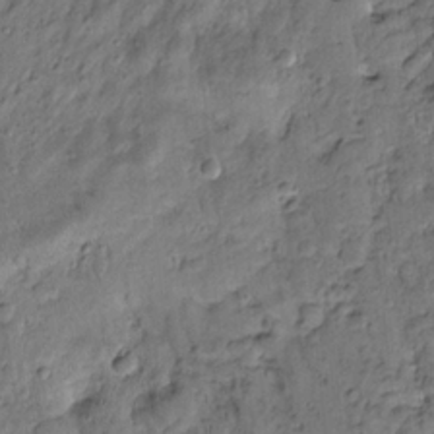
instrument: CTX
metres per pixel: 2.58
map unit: Htu
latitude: -3.3320
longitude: 173.3132
